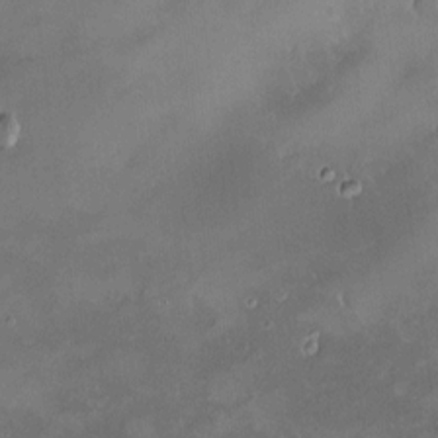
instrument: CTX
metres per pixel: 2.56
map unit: HNhu
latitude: 5.2726
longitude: 10.8786
